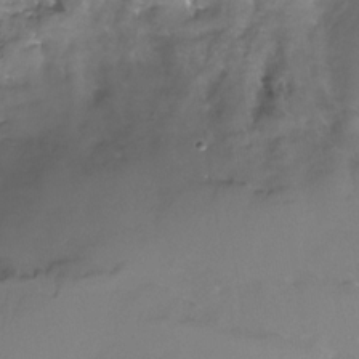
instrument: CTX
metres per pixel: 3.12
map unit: Nhe
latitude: -32.5007
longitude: -93.3670
